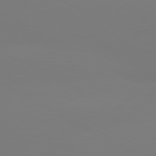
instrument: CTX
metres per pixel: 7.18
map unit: lApd
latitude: 80.2145
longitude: -148.0633
